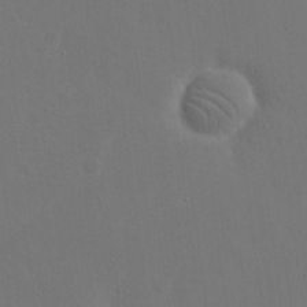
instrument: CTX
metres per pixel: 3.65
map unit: eHh
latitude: 19.3670
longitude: -67.2537
